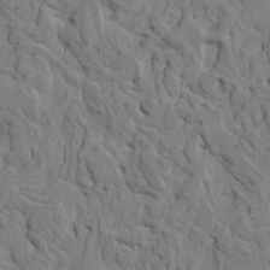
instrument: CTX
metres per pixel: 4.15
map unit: HNhu
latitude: 8.0255
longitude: -3.3670
